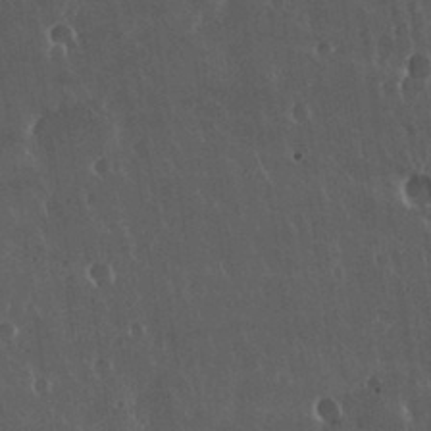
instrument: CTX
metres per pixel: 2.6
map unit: Nhu
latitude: 30.6869
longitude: -56.8757
